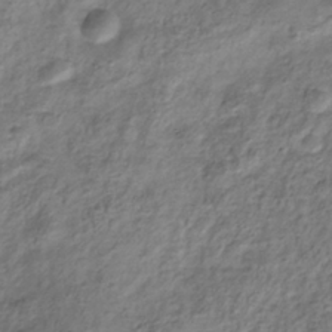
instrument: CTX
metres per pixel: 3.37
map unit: Hve
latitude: -33.6155
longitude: 89.2754
